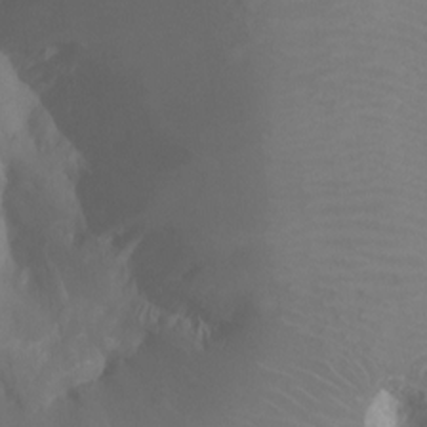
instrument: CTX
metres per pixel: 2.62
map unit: Ht
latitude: -3.5966
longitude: -26.4034
